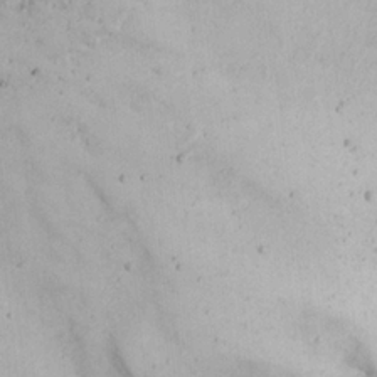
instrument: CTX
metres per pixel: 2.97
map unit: Nhu
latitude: 20.8947
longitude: -72.3468
